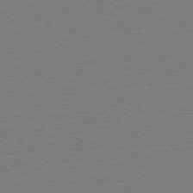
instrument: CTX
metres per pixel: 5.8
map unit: Ap
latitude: -78.5573
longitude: -82.7435
